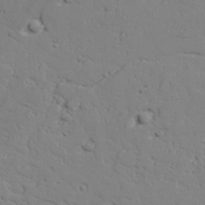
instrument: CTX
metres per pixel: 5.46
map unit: lAvf
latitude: 25.4993
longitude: -109.8772
